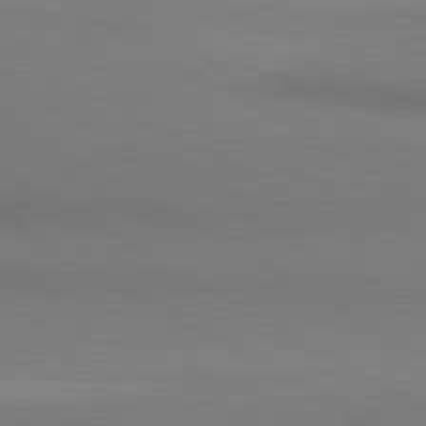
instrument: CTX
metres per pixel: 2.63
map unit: lApd
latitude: 80.8380
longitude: 147.4832
